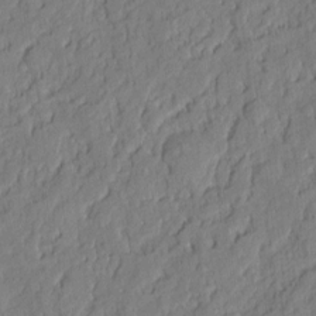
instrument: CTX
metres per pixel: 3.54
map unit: eHh
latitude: 6.3845
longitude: -76.0633
